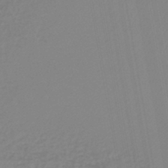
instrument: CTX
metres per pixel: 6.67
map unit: lHb
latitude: -45.2754
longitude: 66.0850
